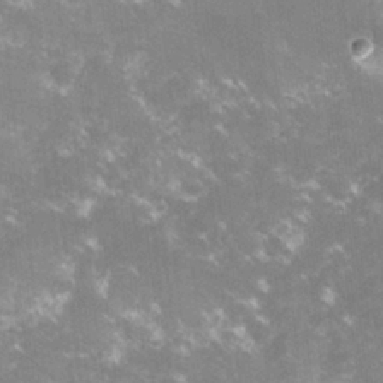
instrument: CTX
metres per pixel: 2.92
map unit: lHvf
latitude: -15.4266
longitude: -100.9703
